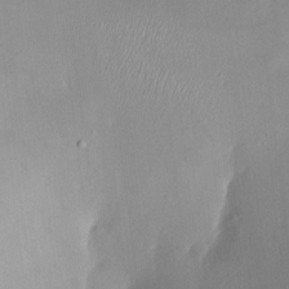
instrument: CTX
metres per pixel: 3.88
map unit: HNhu
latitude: 5.4804
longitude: 9.0486
